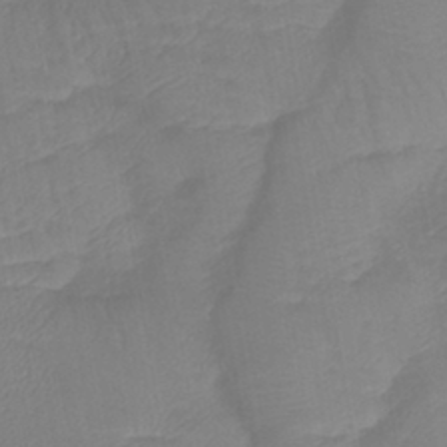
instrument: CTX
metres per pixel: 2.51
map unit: lHb
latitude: -40.8219
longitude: 77.5021
